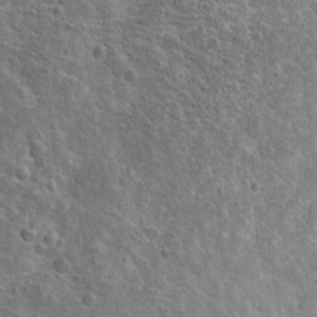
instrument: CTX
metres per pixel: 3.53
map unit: Hto
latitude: 15.7828
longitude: -37.6694
